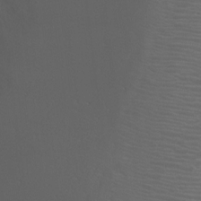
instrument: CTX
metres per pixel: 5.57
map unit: Ht
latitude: 1.4993
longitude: -20.8758
